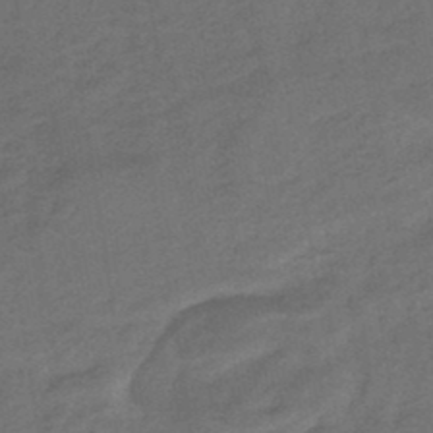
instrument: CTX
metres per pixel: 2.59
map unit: HNhu
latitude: -46.5007
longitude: 91.1431
